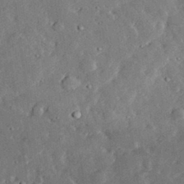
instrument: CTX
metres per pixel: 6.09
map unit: lHvf
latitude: 32.4601
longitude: -83.4804
